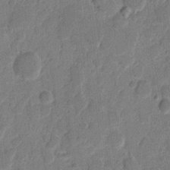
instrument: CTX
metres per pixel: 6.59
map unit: eHh
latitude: 8.9136
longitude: -64.9703
